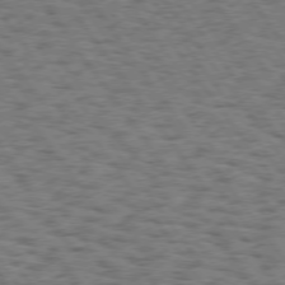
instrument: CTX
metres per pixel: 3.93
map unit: Hpe
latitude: 74.6491
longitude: -134.7057
